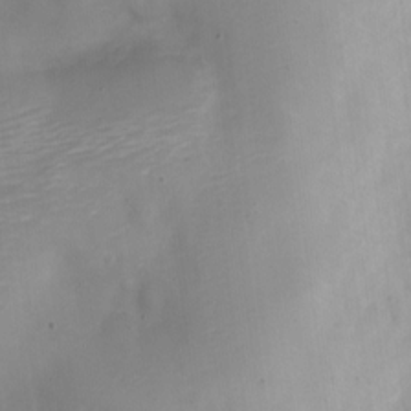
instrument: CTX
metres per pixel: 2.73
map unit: Nve
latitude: -22.7463
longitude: 106.6141
